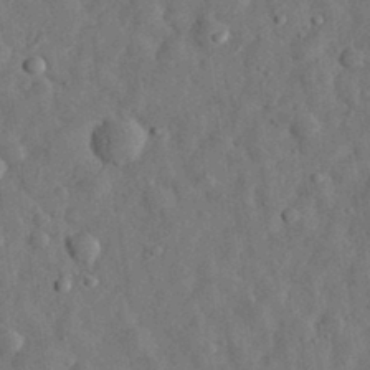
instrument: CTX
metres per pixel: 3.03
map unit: eHh
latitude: 31.2159
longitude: -74.3278
